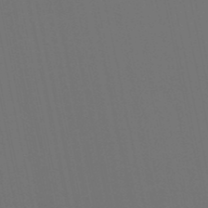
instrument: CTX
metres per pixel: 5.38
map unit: lHb
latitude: -49.8801
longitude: 75.2943
